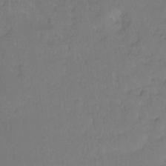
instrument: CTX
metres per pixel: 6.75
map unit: Hto
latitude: -10.4818
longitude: -37.1026
